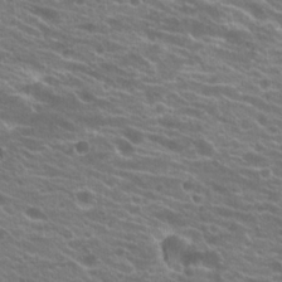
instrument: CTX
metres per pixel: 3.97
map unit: Hto
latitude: 20.8191
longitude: -37.9528
